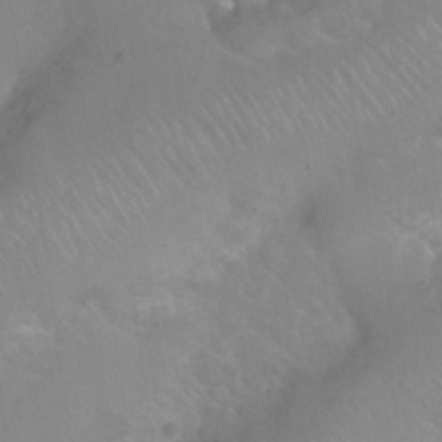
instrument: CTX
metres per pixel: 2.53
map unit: Nhu
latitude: 26.5546
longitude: -56.5734
